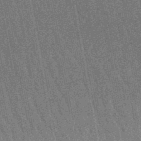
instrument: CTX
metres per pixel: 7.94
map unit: lHb
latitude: -48.3873
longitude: 73.6722
